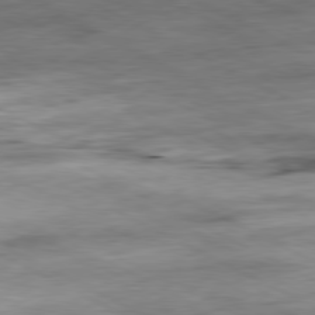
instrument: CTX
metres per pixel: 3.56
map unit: Ap
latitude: -81.0676
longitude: -80.8002
